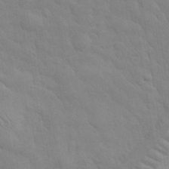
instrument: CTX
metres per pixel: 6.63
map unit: eHh
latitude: 32.4223
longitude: -70.4979
